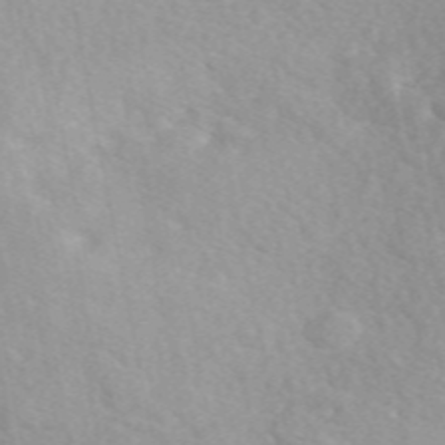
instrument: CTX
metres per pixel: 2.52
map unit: eAb
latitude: 49.2915
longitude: 117.7099
